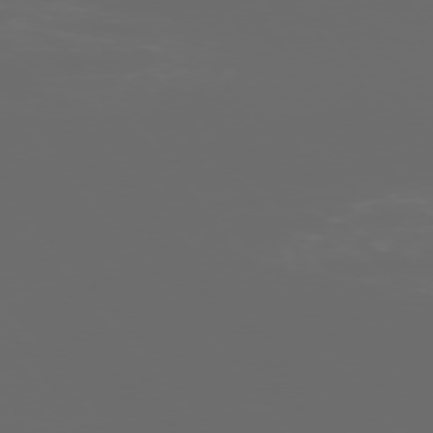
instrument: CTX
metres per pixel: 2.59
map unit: Ap
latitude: -76.0850
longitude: -74.6302
